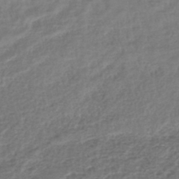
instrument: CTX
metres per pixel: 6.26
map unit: lHb
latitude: -42.0849
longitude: 75.9556
